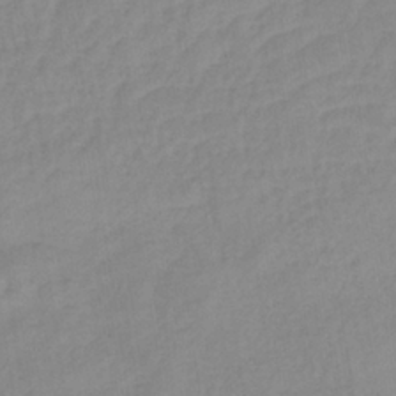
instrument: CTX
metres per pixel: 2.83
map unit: lHb
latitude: -35.1809
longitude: 72.8786
